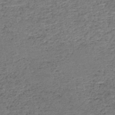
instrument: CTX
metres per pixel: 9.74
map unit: HNb
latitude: -50.4818
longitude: -49.5560
